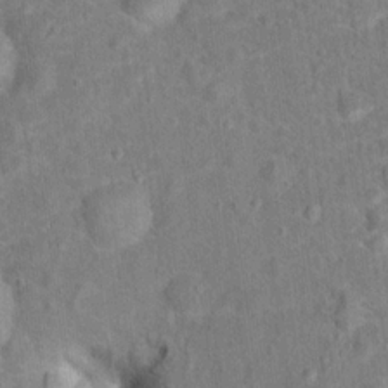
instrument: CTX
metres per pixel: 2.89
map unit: Hto
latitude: 15.3482
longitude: -41.9717
